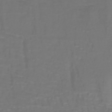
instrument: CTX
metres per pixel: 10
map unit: lHb
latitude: -43.0108
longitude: 57.3132
